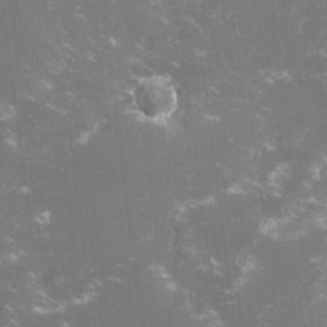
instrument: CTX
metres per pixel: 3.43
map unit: lHvf
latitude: -15.0109
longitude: -101.3293
